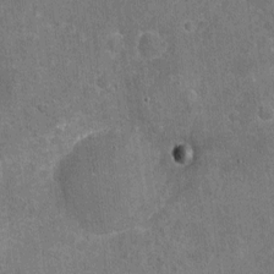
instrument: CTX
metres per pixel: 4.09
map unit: Nhu
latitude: -17.0865
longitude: -56.3278
